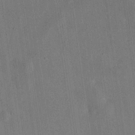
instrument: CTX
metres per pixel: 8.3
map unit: eHh
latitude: 17.9528
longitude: -70.2144
